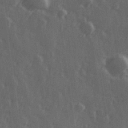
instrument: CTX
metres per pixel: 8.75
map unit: Hve
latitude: 26.7624
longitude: 146.8408
